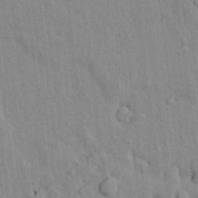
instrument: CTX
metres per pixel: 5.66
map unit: lAvf
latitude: 7.8583
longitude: 166.6707
